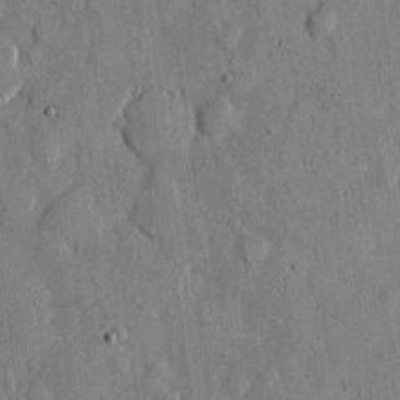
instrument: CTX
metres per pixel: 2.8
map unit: eHh
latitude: 11.8961
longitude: -69.5371
